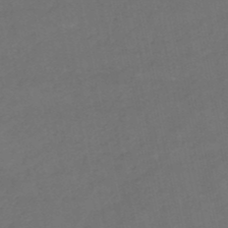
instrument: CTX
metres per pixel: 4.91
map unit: HNb
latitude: -50.8408
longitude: -40.2144
